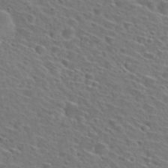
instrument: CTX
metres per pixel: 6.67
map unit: Hto
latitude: 29.5182
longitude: -46.9703
